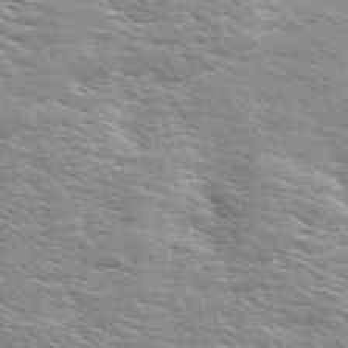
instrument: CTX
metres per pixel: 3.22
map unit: ANa
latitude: 49.5938
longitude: -74.7624
